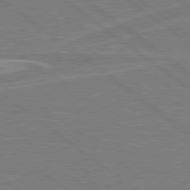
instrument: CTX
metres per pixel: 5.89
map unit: Hpe
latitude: 78.7813
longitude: -129.8394
